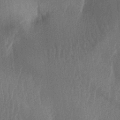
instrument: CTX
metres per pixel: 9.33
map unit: lAa
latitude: -7.2754
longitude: -129.1781
